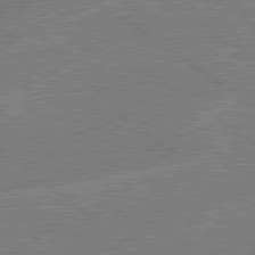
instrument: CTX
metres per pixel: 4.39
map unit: lApd
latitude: 79.1592
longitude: -145.5749
